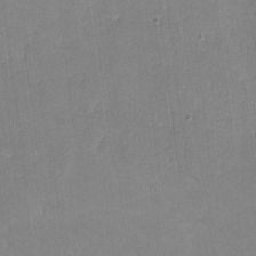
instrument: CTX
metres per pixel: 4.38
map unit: lHvf
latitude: -10.9542
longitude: -101.2348
